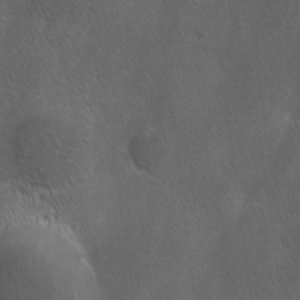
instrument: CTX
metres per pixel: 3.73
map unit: Ave
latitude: -0.4440
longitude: -113.0080
